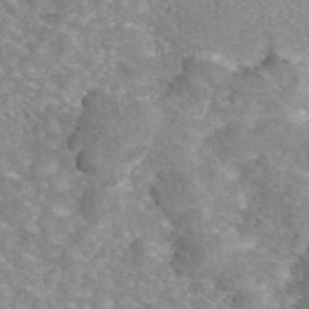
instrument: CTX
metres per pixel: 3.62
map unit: eAb
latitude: 45.4426
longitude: 105.1431
